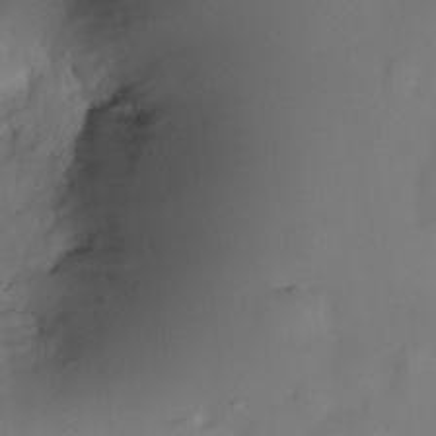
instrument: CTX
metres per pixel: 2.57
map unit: eHh
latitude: -22.6897
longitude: 15.3699
